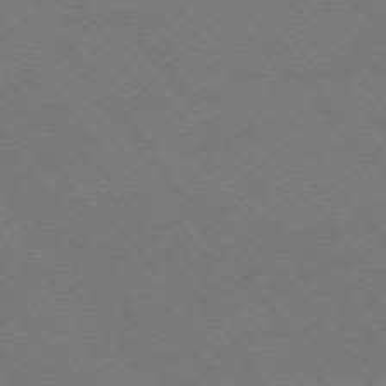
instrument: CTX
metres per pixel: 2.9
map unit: Ap
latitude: -74.5007
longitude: -70.0444
